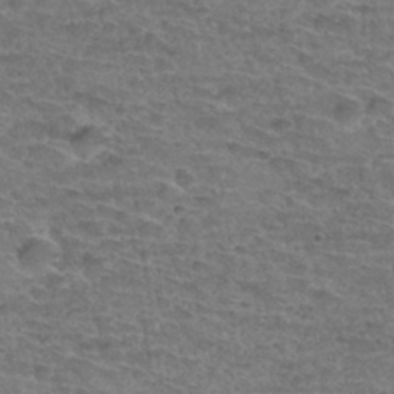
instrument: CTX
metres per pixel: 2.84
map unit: Hto
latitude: 34.4034
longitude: -44.0255
